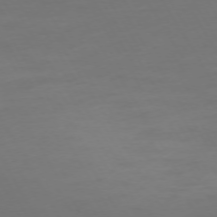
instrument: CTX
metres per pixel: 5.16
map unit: Ap
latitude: -75.0676
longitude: -68.8569
